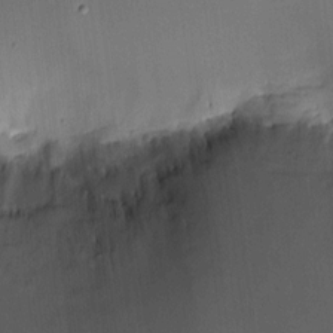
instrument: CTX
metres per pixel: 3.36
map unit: HNhu
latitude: 7.5749
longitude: 8.1228
